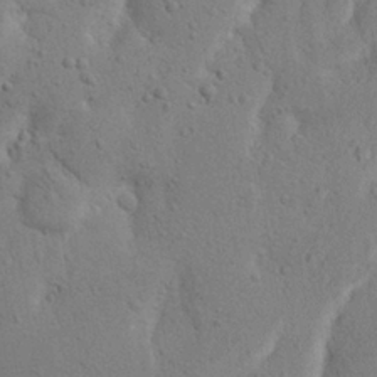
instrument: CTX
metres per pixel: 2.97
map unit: Nhu
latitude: 16.7057
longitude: -75.6883
